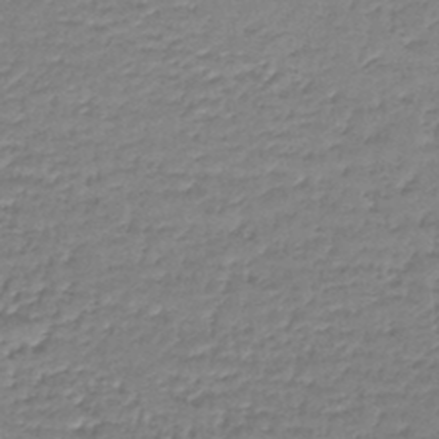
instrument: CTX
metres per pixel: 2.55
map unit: lHb
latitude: -42.7463
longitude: 58.9541
